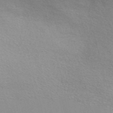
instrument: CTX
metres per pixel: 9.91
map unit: Nve
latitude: -57.1053
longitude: 60.4818
